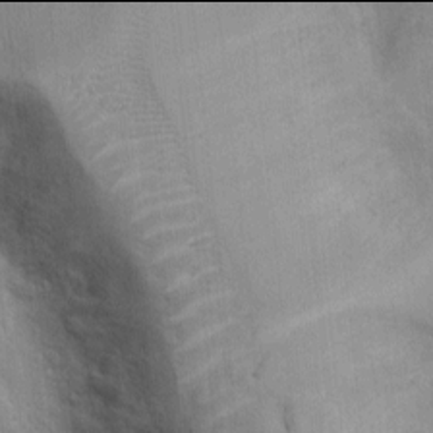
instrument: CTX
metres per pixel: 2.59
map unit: Ht
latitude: -2.0094
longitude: -14.7247
